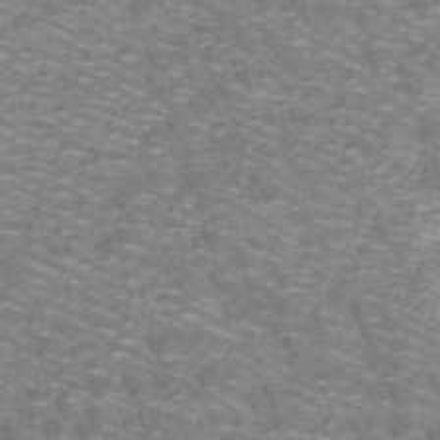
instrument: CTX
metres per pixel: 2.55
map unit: lHb
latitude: -41.8044
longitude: 55.4266
